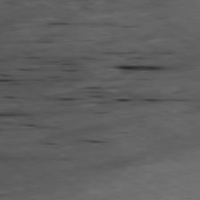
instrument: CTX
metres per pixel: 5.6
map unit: Ap
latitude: -81.2565
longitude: -70.3089
